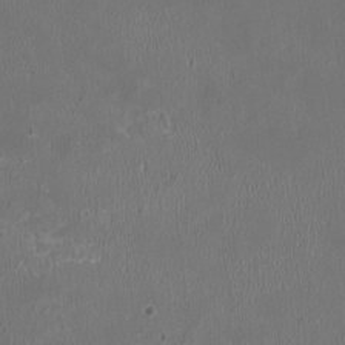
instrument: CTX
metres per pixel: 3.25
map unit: HNhu
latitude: -2.9163
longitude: -7.1403
